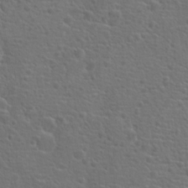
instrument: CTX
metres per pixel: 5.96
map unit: Hto
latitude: 18.4979
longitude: -42.1767
